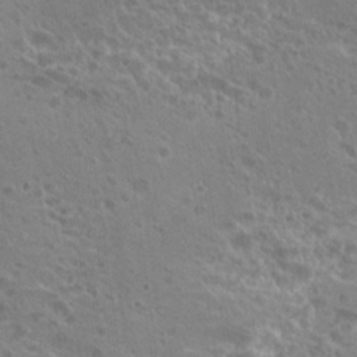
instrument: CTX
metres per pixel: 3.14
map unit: Hto
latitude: 20.7435
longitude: -41.3292
